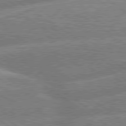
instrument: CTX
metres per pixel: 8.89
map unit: lApd
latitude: 79.6505
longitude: -157.8961
